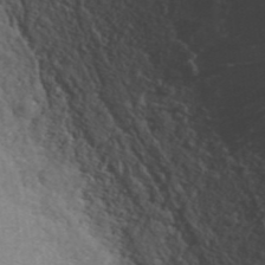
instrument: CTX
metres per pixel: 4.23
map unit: ANa
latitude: 43.7261
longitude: 25.8044
